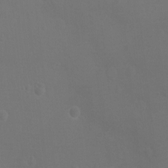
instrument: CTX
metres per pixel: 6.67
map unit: Ht
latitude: -3.5588
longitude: -24.8569
